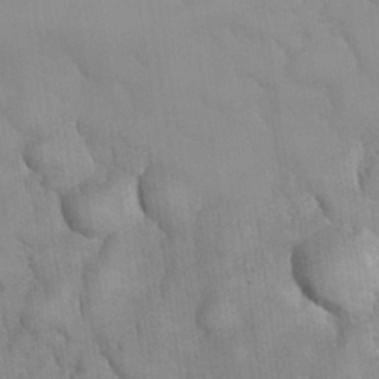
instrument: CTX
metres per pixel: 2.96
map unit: Hve
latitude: 30.7625
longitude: 150.9920
